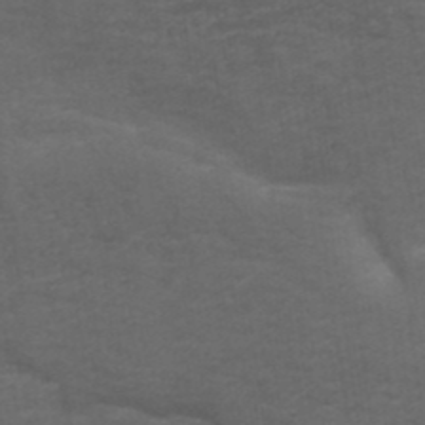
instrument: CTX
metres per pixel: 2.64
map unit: ANa
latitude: 38.7057
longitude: 23.3888
